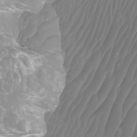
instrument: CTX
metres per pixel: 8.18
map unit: Htu
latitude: -10.0661
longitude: -74.4979
